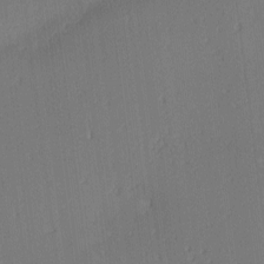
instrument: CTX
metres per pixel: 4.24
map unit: Ave
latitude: 2.6301
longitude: -114.8946
